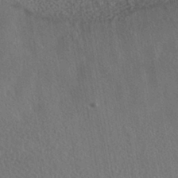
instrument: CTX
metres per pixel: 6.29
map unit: HNhu
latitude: -41.0297
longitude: 98.6518
